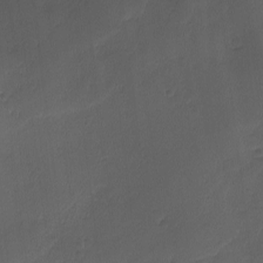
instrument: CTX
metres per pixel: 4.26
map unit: Ave
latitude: -10.9920
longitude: -122.1767
